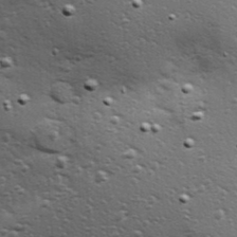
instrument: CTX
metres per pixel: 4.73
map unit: Hve
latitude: 24.3278
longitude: -96.1767
